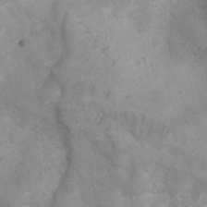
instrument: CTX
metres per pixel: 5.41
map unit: Ht
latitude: 3.3859
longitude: -26.9514
